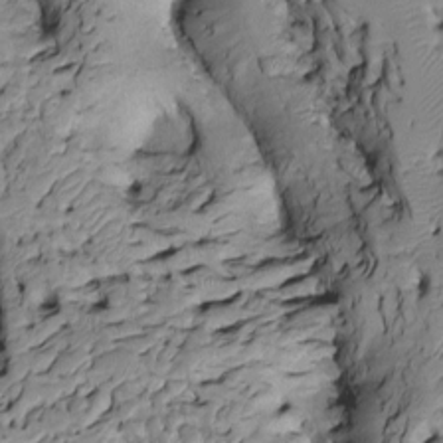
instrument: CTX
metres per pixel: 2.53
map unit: Htu
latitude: -6.3306
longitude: 154.4818
